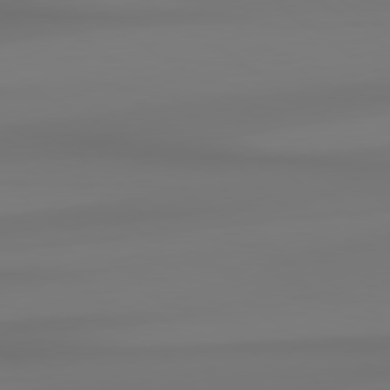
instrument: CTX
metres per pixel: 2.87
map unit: lApd
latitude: 79.1026
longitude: -136.9136
